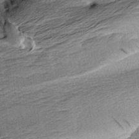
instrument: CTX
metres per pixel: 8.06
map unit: Aa
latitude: 8.1956
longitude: -141.0647
